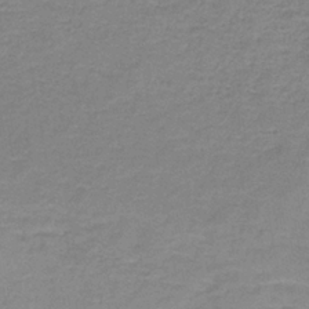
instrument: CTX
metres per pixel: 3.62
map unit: eAb
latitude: -36.1039
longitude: 52.5762
